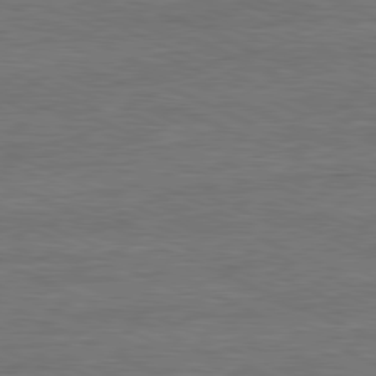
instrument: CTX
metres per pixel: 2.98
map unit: Ap
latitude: -81.7289
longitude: -84.9325
